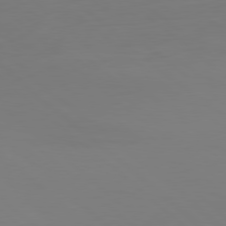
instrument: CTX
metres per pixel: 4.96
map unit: Ap
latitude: -79.7099
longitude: -55.8583
